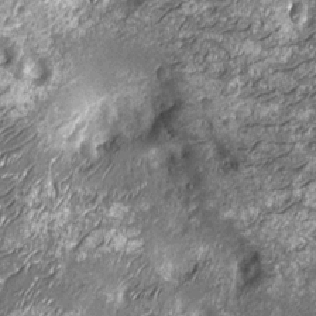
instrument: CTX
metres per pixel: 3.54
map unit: Nhu
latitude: -14.0661
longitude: -22.7624
